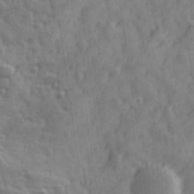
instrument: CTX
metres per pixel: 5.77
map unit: Ave
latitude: 19.3292
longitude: -131.9528
